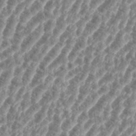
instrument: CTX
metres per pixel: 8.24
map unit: eHh
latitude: 35.5371
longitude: -135.9717
